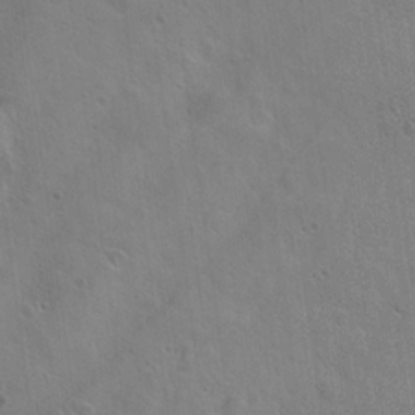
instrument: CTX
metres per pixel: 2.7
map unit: Hto
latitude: 20.3656
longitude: -54.4601
